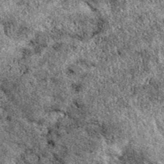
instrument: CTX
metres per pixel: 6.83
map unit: eAb
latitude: 39.0836
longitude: 110.5196
